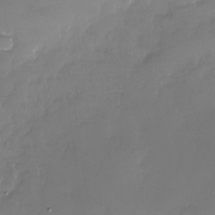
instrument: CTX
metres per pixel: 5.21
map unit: Nhu
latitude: -27.5210
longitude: -60.7435
